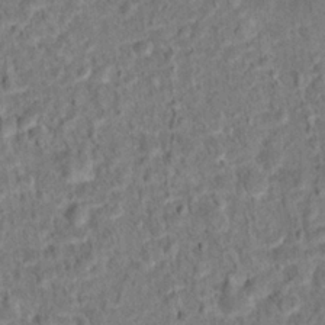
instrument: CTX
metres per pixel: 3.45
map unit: Hto
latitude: 15.1215
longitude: -39.0080
